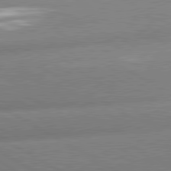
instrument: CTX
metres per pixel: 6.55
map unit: lApd
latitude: 80.7435
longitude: -162.8380
